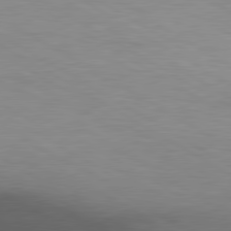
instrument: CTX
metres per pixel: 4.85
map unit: lApd
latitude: 80.2145
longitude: 156.1795
